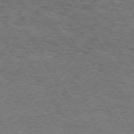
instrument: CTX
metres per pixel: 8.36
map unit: Hpe
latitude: 72.8947
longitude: -129.9717
